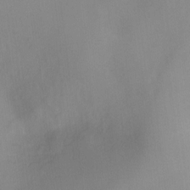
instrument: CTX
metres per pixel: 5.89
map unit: Ht
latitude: -8.9164
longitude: -31.5371
